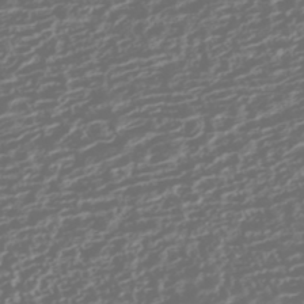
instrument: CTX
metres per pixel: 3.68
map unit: HNhu
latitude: -42.8408
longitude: 104.2361
